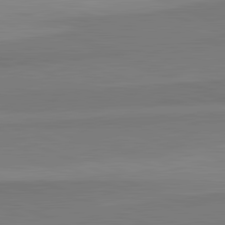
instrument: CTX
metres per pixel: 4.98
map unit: lApd
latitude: 82.5356
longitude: 157.2187
